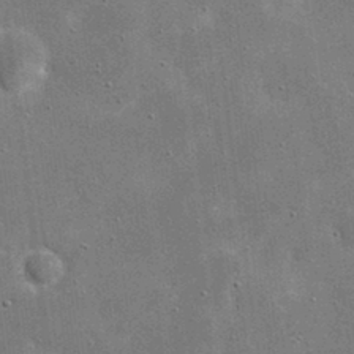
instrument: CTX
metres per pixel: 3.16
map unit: eHh
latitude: 20.8380
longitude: -67.1592
